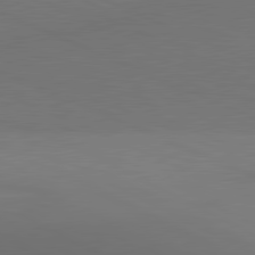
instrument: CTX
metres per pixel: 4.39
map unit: lApd
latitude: 81.3293
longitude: 136.2739
